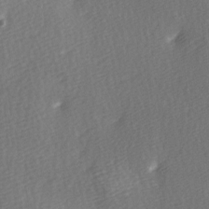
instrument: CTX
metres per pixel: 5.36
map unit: Ave
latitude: -5.8044
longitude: -120.8569
